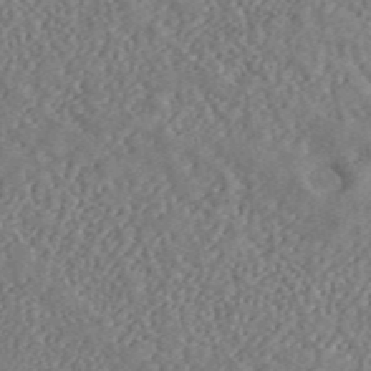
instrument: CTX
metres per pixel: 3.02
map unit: ANa
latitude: 46.3657
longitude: 50.4629
